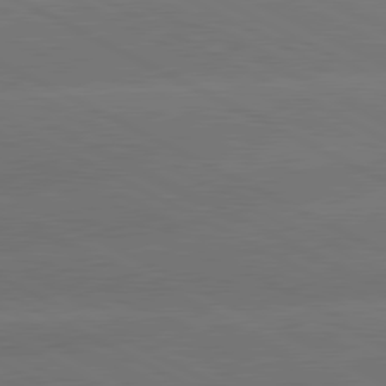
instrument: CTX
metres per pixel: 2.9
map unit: lApd
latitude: 80.8380
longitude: -147.8584
